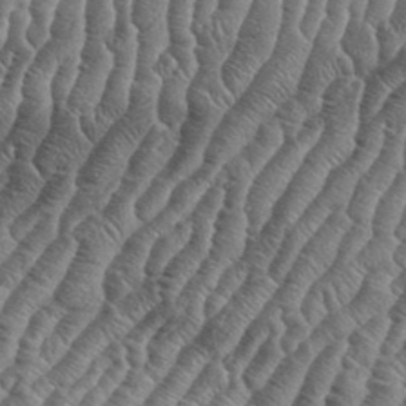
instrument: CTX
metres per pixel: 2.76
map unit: eHh
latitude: 37.0459
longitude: -136.8947
